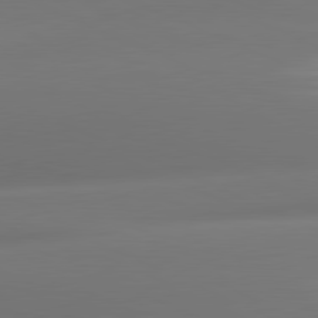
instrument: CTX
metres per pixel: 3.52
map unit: lApd
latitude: 81.1970
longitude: -161.1214
